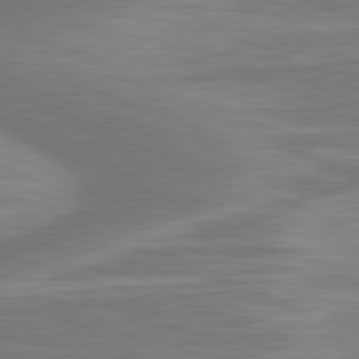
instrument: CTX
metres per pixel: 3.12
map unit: lApd
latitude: 81.3859
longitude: -174.8569
